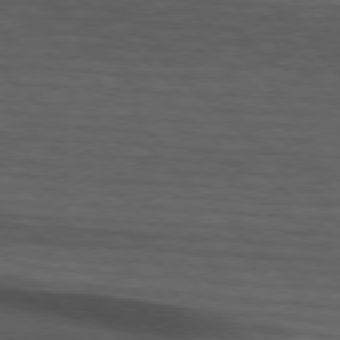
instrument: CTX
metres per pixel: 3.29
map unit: lApd
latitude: 75.5182
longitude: -83.3481
